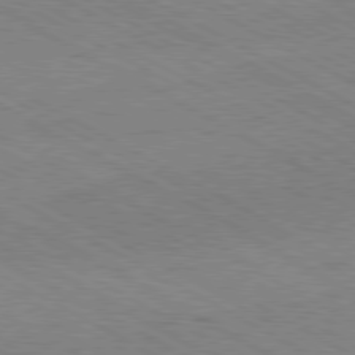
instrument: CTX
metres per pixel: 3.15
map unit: Hpe
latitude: -81.2187
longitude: 16.9164
